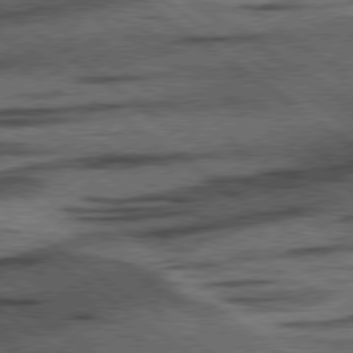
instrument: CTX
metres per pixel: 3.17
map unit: lApd
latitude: 78.2901
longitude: -53.4238
